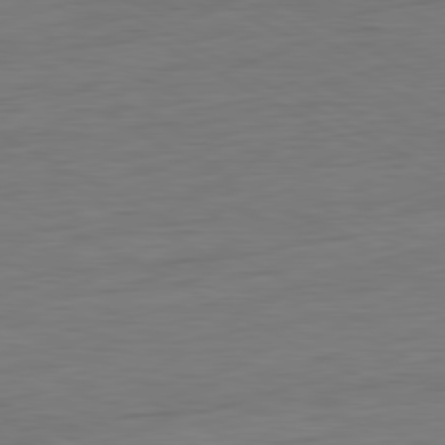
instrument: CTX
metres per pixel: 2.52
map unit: Ap
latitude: -81.6155
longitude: -78.3279
